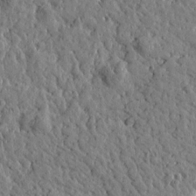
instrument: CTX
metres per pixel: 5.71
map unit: Htu
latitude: -0.0094
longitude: -178.9136
